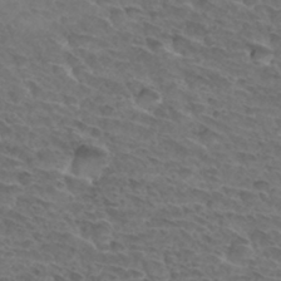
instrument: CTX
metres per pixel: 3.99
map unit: Hto
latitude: 32.9892
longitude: -46.0633
